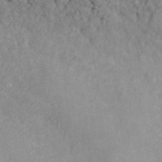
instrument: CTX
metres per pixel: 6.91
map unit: ANa
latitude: 40.3278
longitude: 21.6721
